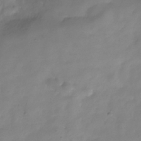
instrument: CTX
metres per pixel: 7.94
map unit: Hve
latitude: -32.8219
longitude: 91.4644
